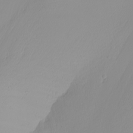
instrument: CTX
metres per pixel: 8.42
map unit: Nhu
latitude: -5.1053
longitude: -94.4601
